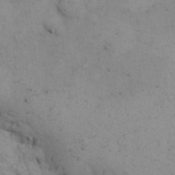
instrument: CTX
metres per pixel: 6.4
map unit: eHh
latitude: 15.2915
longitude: -67.3670
